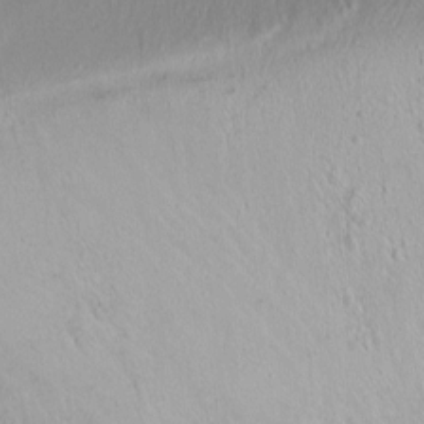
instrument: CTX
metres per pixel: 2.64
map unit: Ht
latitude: -0.1417
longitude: -44.9891
